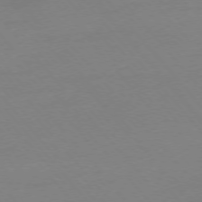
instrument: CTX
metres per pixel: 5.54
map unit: Ap
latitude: -76.1228
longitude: -72.2523
